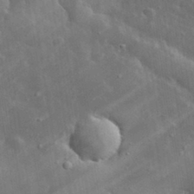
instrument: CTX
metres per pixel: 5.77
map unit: lHvf
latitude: 33.5371
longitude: -92.5356
